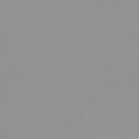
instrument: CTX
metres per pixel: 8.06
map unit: Nhu
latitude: -8.5196
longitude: -94.8380
